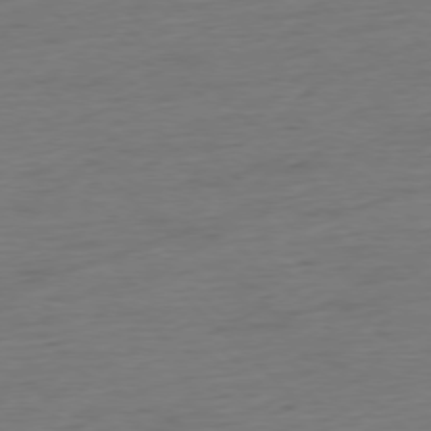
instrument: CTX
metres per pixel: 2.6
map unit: Hpe
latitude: -77.5021
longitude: -13.5182
